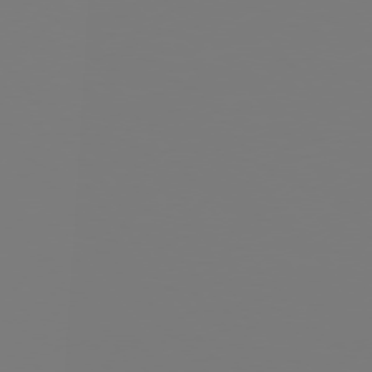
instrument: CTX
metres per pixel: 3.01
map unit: Hpe
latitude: 75.9717
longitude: -142.0444
